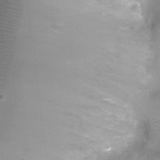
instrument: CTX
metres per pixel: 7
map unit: Ht
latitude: -8.2172
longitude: -24.0255
